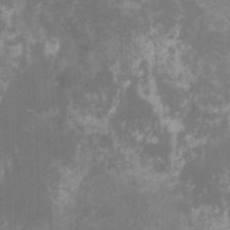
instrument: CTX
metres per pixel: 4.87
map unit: Htu
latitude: -7.0297
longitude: -48.2900
